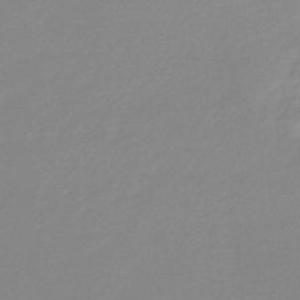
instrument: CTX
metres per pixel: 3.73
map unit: lHb
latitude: -45.2754
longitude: 65.1809
